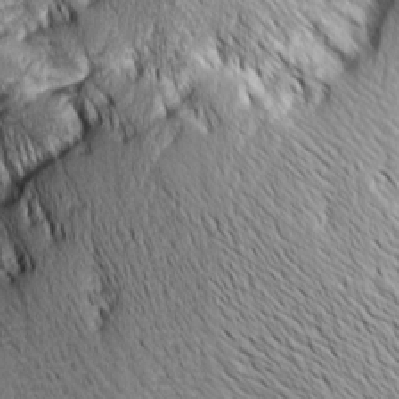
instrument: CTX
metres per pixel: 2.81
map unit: Aa
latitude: 8.0633
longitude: -129.3482
